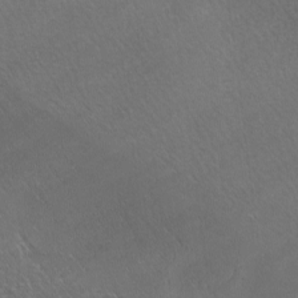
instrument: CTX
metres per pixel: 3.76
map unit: Ave
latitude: -6.8219
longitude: -122.8758
